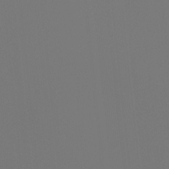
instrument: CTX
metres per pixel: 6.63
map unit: Ht
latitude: -3.8611
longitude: -62.0633
